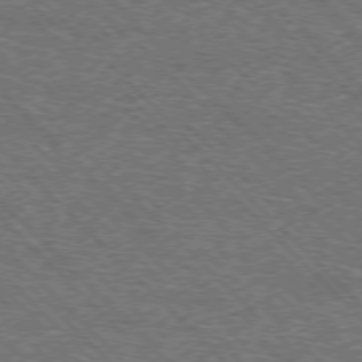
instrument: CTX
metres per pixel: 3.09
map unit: Hpe
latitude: -76.9164
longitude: -11.7261
